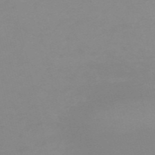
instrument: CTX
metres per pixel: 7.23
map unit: HNb
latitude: -55.6911
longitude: -41.3103
